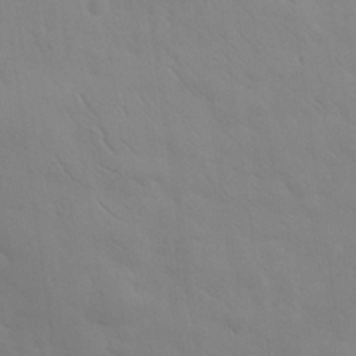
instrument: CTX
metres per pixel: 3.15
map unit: eHh
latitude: 31.2159
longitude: -70.1767
